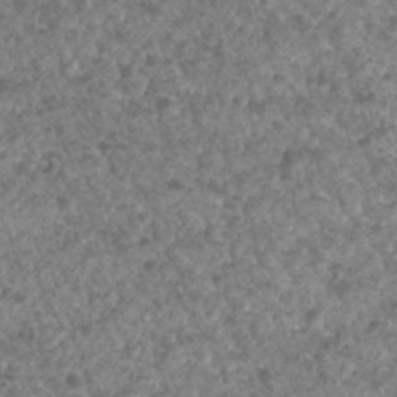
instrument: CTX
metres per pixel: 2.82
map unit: Hto
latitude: 32.1200
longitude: -49.8583
